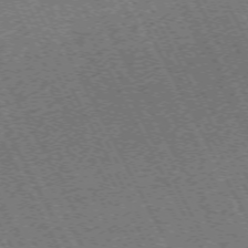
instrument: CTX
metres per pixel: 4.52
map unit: Hpe
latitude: -71.6155
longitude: 10.7463
